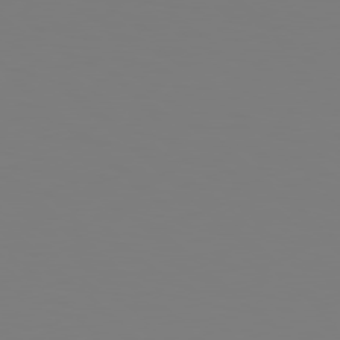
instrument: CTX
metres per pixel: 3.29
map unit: Hpe
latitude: 78.8947
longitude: -167.5371
